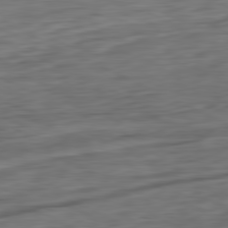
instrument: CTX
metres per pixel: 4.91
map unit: Ap
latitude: -81.3699
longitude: -77.0458
